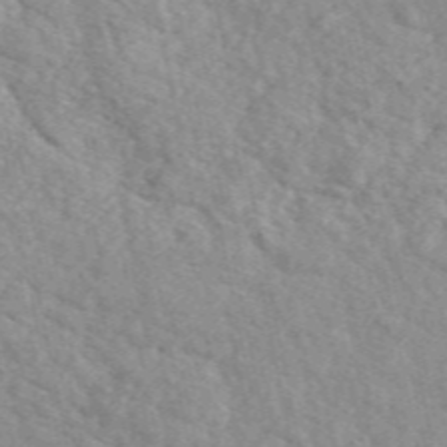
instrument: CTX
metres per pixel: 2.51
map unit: eAb
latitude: 50.2711
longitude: 111.5021
